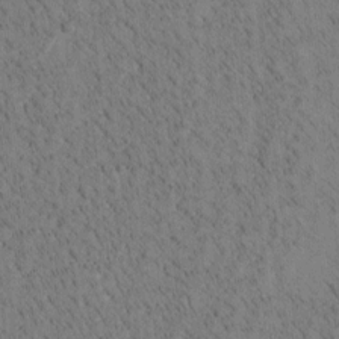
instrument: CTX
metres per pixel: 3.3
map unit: Htu
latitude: -4.1605
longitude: 172.4629
